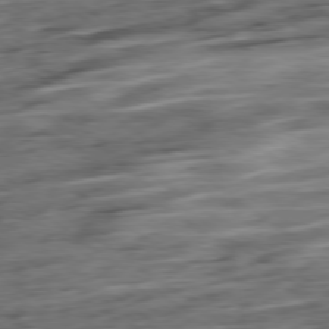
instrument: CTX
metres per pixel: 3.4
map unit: Ap
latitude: -79.4454
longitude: -48.2145
